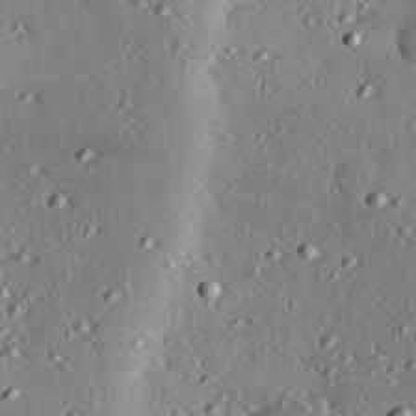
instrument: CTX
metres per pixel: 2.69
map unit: eHh
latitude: 22.3845
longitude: -89.9151
